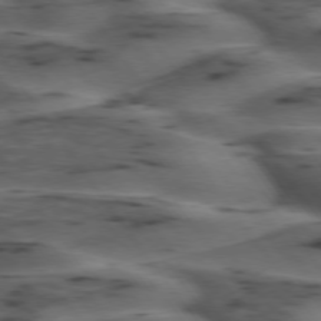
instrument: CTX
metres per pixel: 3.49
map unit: lApd
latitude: 74.9136
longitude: -70.0444
